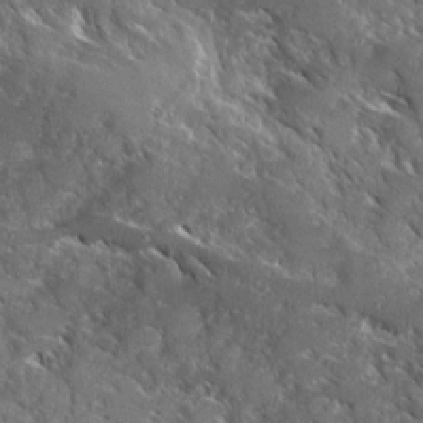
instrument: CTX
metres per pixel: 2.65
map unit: Ave
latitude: 17.0836
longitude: -129.9717
